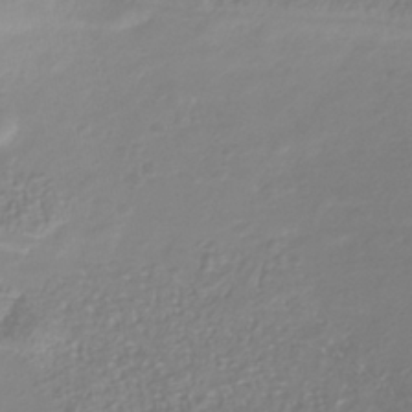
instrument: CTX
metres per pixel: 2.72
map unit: Nhu
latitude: -41.0675
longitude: -84.3845
